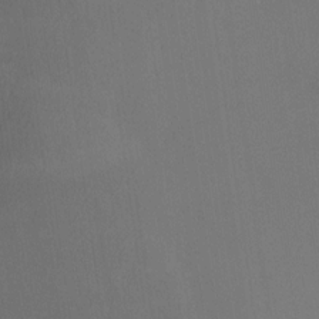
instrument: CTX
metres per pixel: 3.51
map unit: Nhe
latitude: -26.5195
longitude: -110.1578
